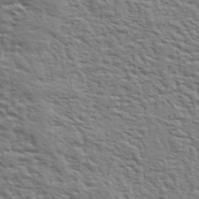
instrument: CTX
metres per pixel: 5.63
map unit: eHh
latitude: 37.1781
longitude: -81.2159
